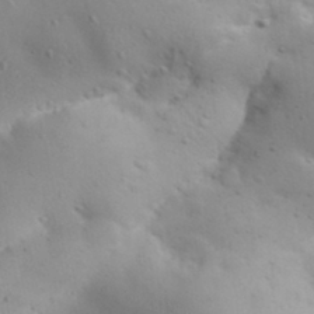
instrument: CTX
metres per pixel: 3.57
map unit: Aa
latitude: 31.1781
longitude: -143.9339
